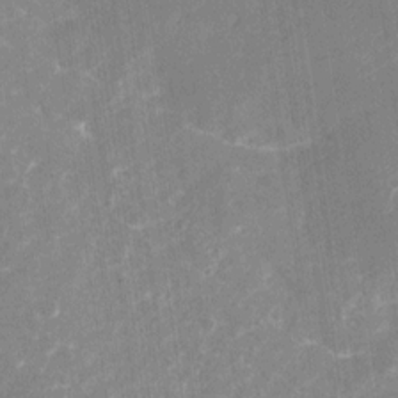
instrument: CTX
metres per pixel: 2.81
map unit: Nhu
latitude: -30.0661
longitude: -71.3104
